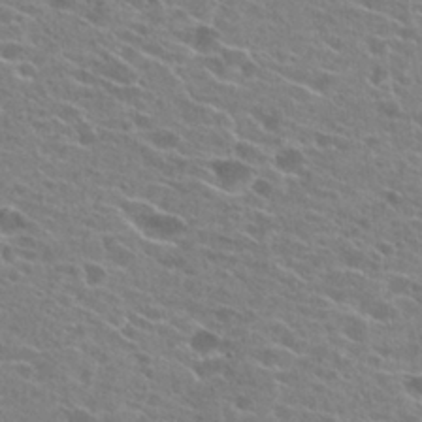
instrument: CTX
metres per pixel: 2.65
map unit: Hto
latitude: 24.7624
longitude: -42.8191
